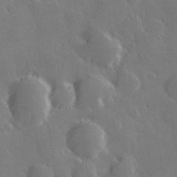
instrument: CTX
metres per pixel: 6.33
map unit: Hve
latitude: 28.4223
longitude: 145.8611
